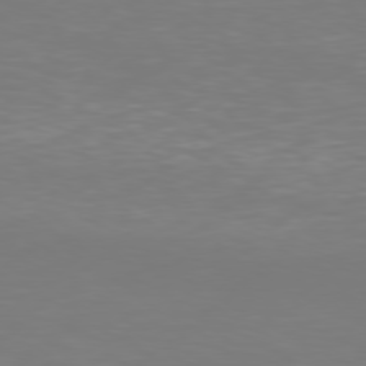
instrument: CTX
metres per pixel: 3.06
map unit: Hpe
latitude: 76.1577
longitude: -130.9514
